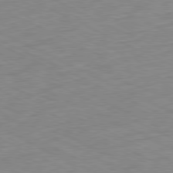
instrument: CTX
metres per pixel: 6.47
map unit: Ap
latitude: -80.3495
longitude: -67.6316
